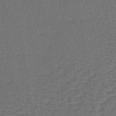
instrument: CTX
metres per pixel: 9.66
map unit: lHb
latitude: -39.9556
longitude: 63.7288
